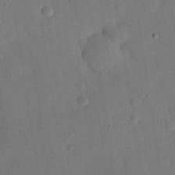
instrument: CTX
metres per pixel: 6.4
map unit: eHh
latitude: 26.3278
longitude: -77.0458
